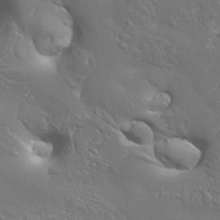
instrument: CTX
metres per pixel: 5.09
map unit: Aa
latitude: 34.0633
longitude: -134.1766
